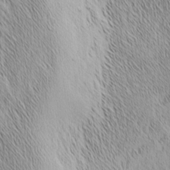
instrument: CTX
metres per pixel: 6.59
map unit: Nhu
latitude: -6.1228
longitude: -152.4790
